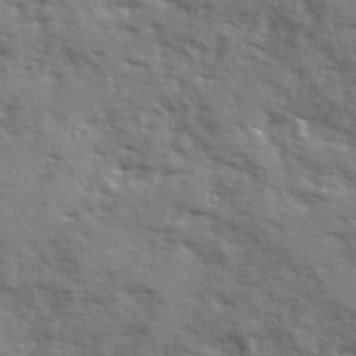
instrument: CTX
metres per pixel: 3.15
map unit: Ave
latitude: 12.1767
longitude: -101.9150
